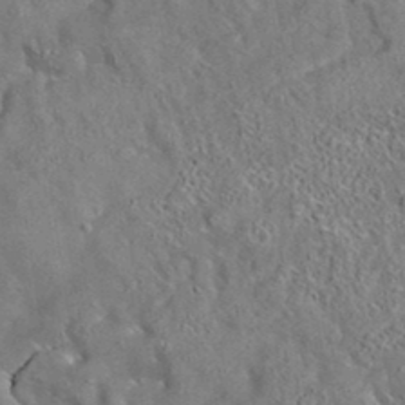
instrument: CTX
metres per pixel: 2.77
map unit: eAb
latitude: 35.4804
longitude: 114.1228
